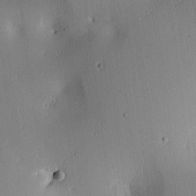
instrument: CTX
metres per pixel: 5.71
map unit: lAa
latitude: 6.1389
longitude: -113.5182
